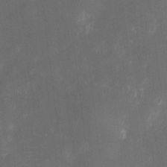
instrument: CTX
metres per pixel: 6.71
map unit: eHh
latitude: 5.2348
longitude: -69.5371
